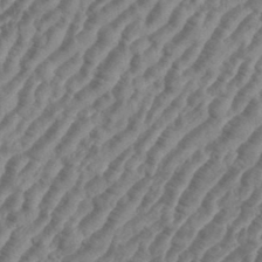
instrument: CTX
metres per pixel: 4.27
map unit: eHh
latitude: 35.9150
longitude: -135.9150
